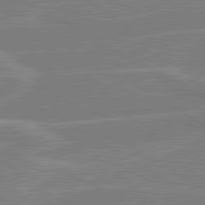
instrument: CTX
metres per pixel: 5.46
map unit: lApd
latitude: 80.7246
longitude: 122.9353
